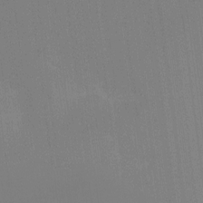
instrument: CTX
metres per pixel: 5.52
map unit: Ht
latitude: -11.6911
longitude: -46.2523
